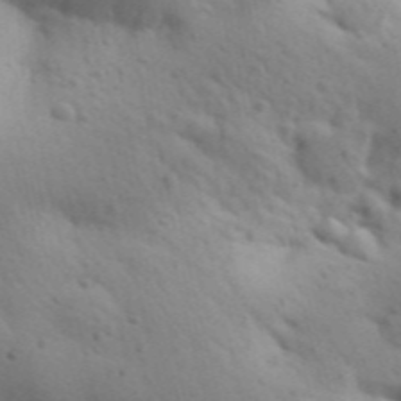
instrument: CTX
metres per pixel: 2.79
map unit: Aa
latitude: 31.1404
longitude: -146.8947
